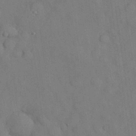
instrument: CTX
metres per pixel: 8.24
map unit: Nhu
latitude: 28.3467
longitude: -70.1767
